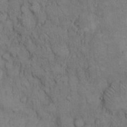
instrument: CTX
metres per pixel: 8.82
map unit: Hto
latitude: 10.4412
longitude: -60.5923
